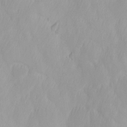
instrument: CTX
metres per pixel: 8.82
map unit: Ave
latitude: 13.0837
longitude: -105.5938
